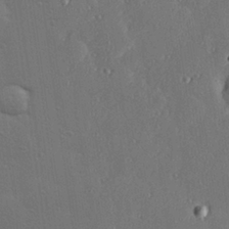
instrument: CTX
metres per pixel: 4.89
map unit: Hve
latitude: 27.8961
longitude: -91.4804
